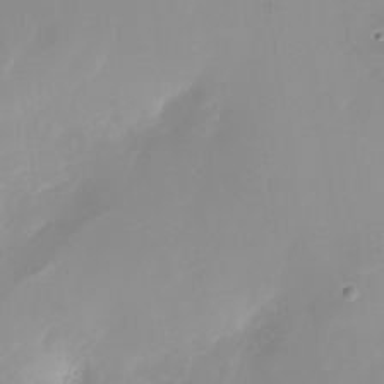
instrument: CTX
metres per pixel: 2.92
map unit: Nhu
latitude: -23.5777
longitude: -71.5182
